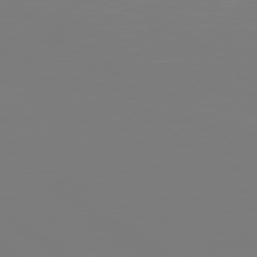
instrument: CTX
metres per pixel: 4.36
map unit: Hpe
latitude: 78.5546
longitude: -171.8961
